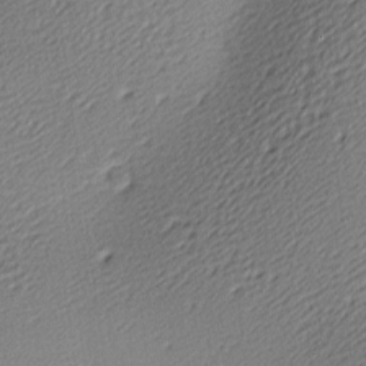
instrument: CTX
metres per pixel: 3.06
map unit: lAa
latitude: -9.9178
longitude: -126.4412
